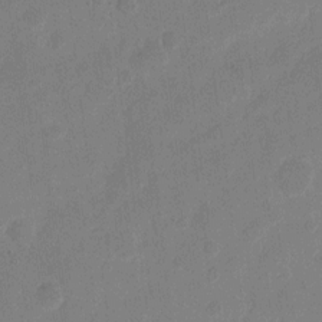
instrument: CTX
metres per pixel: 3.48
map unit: eHh
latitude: 10.3467
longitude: -66.7813
